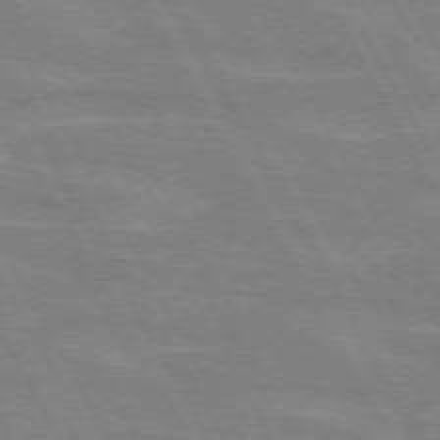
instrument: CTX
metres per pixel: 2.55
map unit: lApd
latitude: 72.0444
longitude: -55.2159
